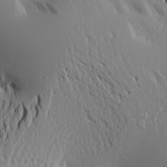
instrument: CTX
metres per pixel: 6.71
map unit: Aa
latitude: 19.8394
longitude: -148.2334
